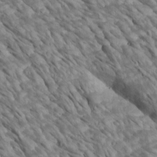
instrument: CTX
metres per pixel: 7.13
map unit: Htu
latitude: 2.4601
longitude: 143.3887
